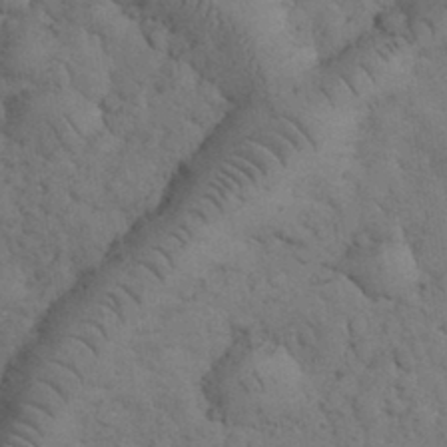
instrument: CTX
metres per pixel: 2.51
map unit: eHh
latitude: 33.4993
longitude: -67.2348
